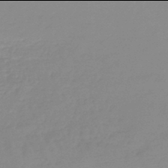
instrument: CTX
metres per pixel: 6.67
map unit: lHb
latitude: -46.0094
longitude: 64.3118
